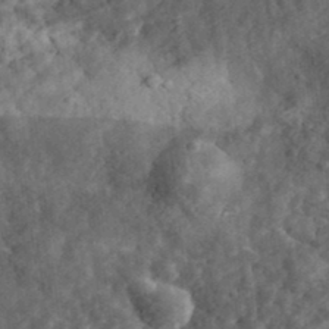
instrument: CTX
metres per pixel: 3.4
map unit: eHh
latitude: 35.3292
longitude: -78.8569
